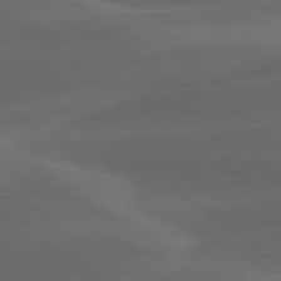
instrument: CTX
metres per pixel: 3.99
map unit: lApd
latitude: 79.0270
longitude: -48.7813
